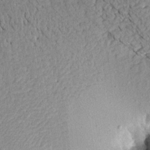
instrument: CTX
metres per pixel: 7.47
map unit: Aa
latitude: 15.1781
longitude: -146.6869
